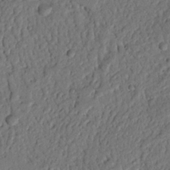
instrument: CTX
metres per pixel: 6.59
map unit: Nhu
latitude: 21.1214
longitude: -77.1970
